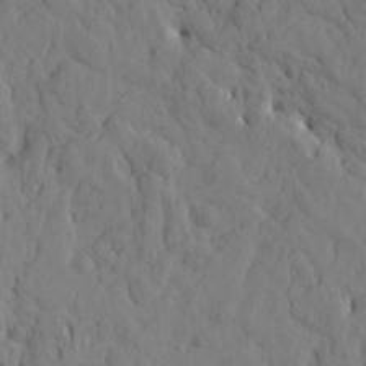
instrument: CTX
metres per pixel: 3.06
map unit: Htu
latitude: -1.6344
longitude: 179.5777
